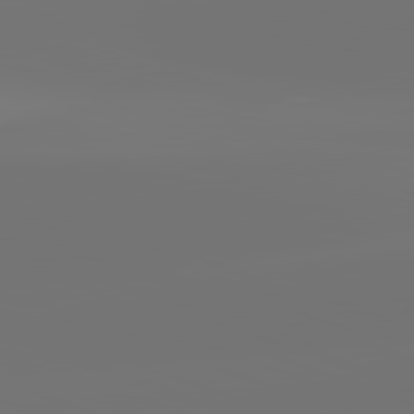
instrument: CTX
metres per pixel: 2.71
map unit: lApd
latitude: 82.0444
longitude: -154.6679
